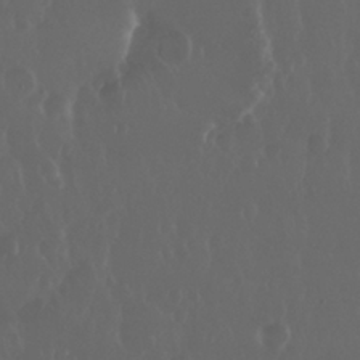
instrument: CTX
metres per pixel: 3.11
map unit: Nhu
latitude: 29.1403
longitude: -57.2914
